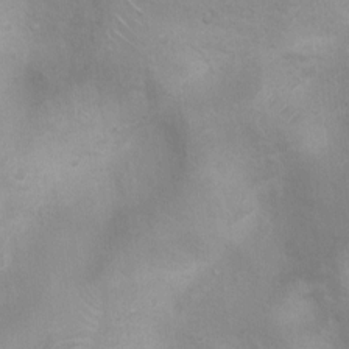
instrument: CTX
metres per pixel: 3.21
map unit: Ht
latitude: 2.9513
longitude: -25.6127
